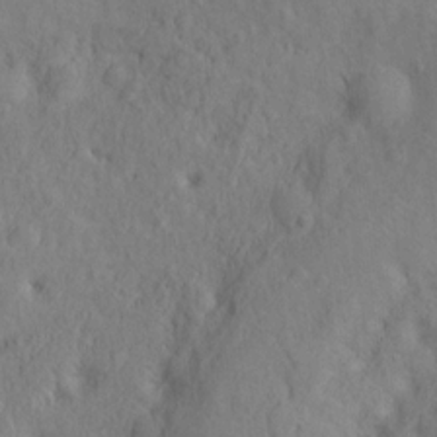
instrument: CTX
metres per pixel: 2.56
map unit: Ht
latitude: 13.8206
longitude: -41.5560
